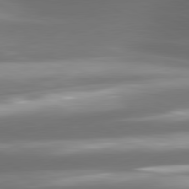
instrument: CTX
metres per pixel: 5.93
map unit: lApd
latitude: 80.9325
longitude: -142.2523
